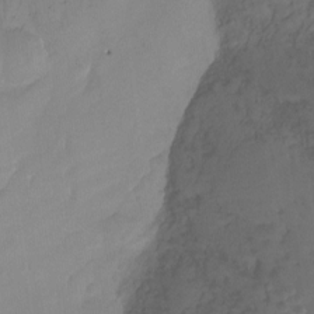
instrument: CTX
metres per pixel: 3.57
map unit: Nhu
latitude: -14.0661
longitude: -54.5357
